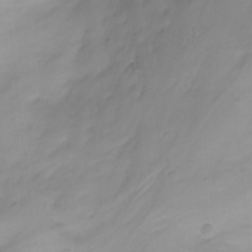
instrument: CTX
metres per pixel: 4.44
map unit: Nhu
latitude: -12.7085
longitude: -61.1214
